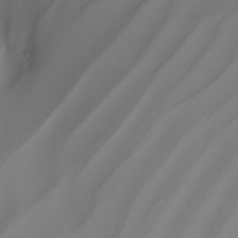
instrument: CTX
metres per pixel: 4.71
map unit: Nhu
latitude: -5.3509
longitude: -93.7827
